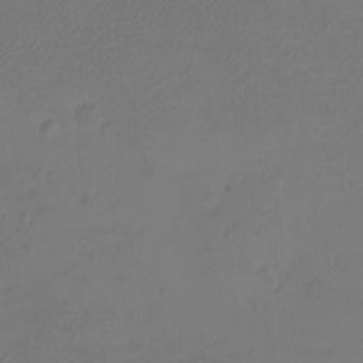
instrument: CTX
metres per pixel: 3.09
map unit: eHh
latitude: -2.8785
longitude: -74.3845
